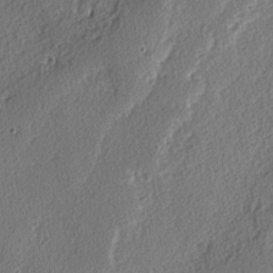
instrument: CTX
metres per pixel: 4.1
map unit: lAvf
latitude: -3.9178
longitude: -108.2522
